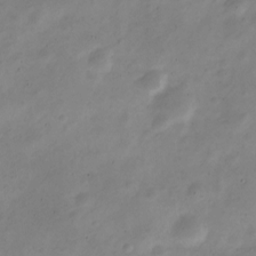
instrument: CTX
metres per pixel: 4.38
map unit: Nve
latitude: -23.3699
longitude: 105.9367
